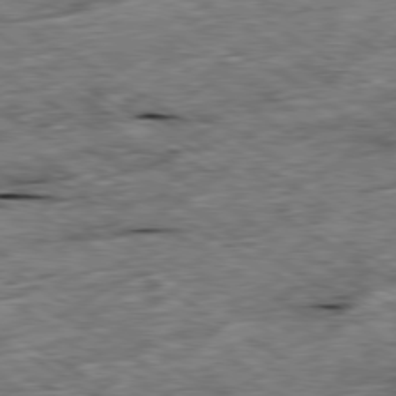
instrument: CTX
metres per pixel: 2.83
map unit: Ap
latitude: -79.8800
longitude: -86.5734
